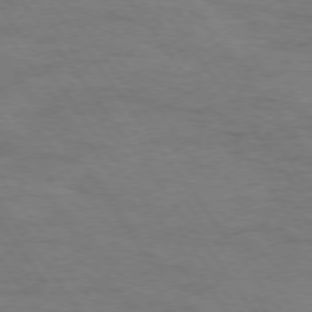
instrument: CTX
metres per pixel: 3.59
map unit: Hpe
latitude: 74.3845
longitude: -152.1389
